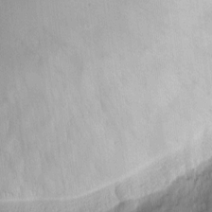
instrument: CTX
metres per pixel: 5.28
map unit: eHh
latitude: -3.1242
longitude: -83.5560
